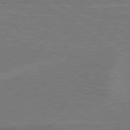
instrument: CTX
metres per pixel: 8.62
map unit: lApd
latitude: 79.5749
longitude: 166.0472
